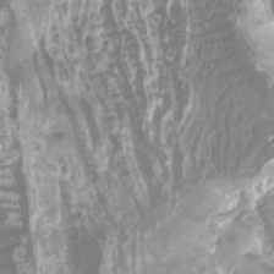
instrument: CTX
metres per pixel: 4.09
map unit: Htu
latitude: -10.9920
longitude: -73.9150
